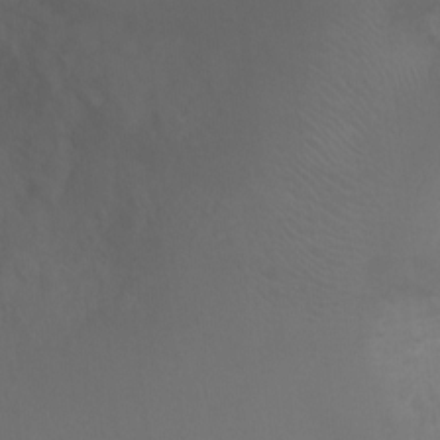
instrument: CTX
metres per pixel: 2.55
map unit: Ht
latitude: -0.8030
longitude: -16.3467
